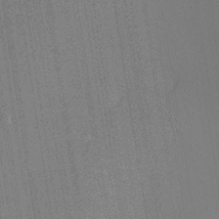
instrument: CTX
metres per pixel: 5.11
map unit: lHvf
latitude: 20.5546
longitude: 145.1620
